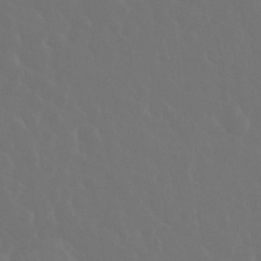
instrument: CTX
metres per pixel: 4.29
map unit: eHh
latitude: 34.1388
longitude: -58.8191
